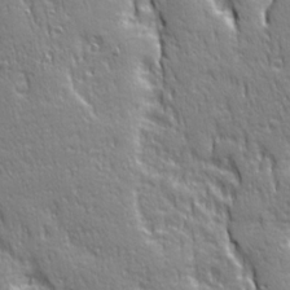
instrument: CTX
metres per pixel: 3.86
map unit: Ave
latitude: 22.0822
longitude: -135.6127
